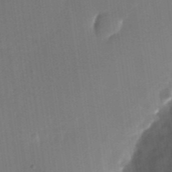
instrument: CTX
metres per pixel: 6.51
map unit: Nhu
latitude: -28.5007
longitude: -69.6883
